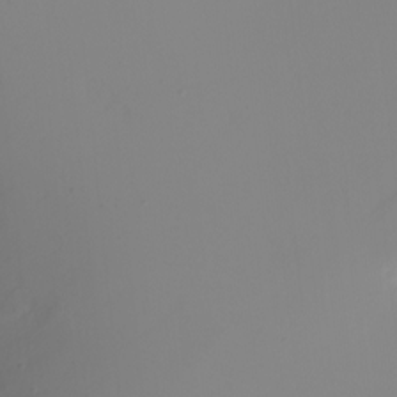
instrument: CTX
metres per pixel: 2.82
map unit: eHh
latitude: -5.4454
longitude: -86.1389
